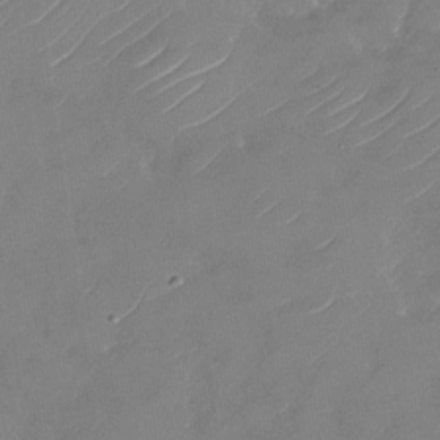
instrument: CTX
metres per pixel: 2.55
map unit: Nhu
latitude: -29.7289
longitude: -72.9325
